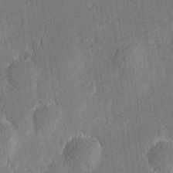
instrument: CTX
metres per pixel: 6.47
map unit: Hve
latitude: 26.5546
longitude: 144.4818
